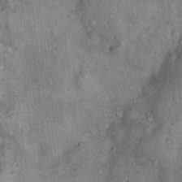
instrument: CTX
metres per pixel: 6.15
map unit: Hto
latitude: 18.2144
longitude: -61.8394
